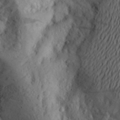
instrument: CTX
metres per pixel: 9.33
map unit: Aa
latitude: 25.1214
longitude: -147.3293
